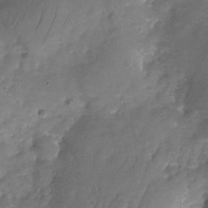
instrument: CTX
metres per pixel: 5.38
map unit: Nhu
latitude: -25.8611
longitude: -69.7072
